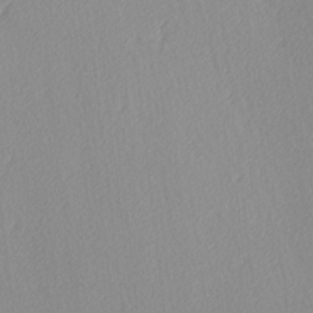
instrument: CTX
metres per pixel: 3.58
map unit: Ave
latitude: 3.8394
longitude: -113.1403
